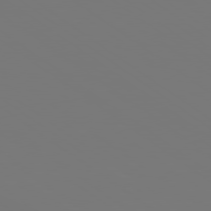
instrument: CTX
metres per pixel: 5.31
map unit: lApd
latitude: 79.1026
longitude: -175.8583
